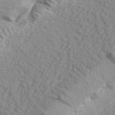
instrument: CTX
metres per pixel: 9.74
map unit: eHh
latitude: 35.4426
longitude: -78.4034
